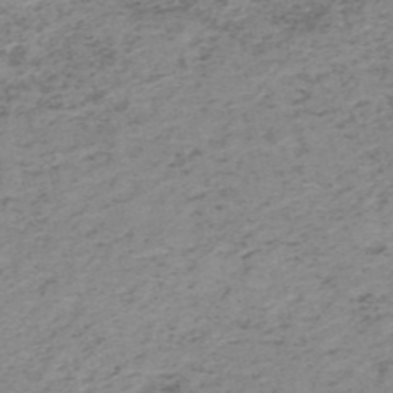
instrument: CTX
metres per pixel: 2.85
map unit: HNb
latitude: -51.5588
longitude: -52.8191
